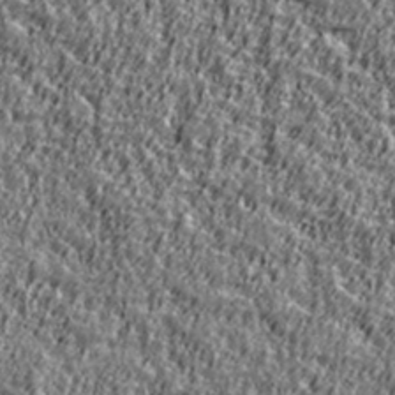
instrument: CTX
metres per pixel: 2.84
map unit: Ave
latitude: 41.9528
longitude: -112.3467
